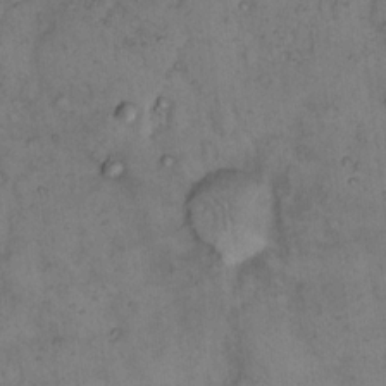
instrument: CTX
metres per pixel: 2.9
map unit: eHh
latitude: 15.4805
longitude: -64.0822
